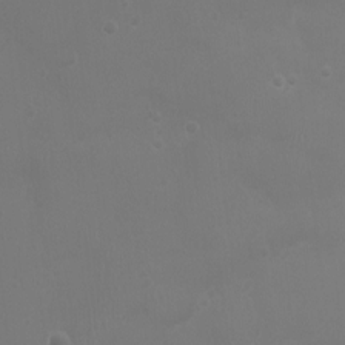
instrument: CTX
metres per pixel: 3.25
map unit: Ht
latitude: -1.9367
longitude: -19.2726
